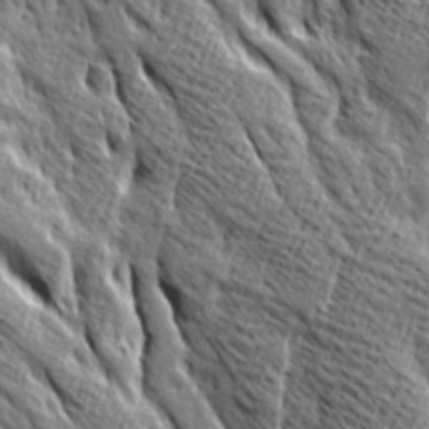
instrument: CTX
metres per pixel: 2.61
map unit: Ave
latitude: 20.5168
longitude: -135.0458
